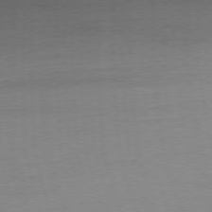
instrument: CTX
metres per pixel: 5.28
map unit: Ap
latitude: -76.9920
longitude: -72.4979
